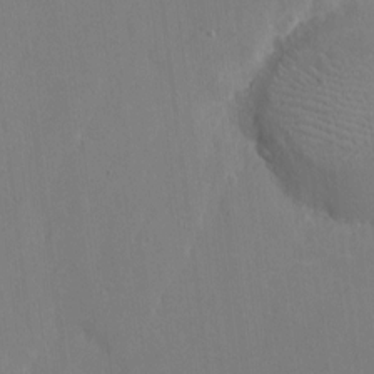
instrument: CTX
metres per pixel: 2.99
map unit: eHh
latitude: 6.2145
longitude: -68.3467
